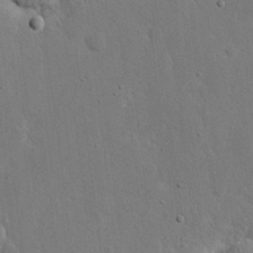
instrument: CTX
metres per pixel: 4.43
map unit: eHh
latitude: 19.6316
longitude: -71.1214
